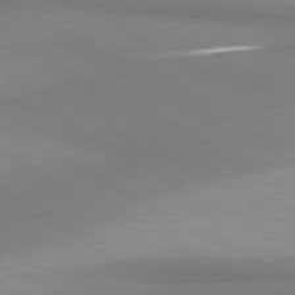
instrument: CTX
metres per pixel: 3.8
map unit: lApd
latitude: 80.9703
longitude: 158.4440
